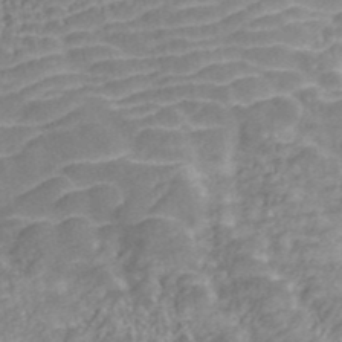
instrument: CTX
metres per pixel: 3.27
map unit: ANa
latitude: 40.7246
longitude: 53.9745
